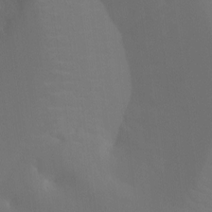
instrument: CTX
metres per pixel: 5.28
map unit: Ht
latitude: -9.6911
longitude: -33.8583
